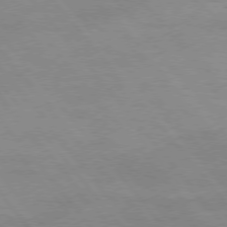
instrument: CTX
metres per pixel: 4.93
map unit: Hpe
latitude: 75.3860
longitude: -141.9150
